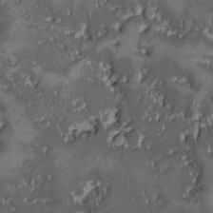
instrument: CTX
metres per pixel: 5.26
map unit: Ave
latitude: -9.5399
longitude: -116.4601
